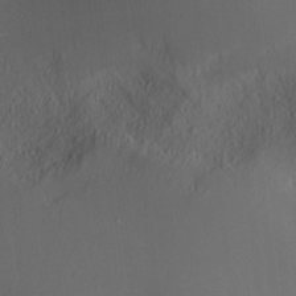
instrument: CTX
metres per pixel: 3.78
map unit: Nve
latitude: -8.6707
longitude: 175.7855
